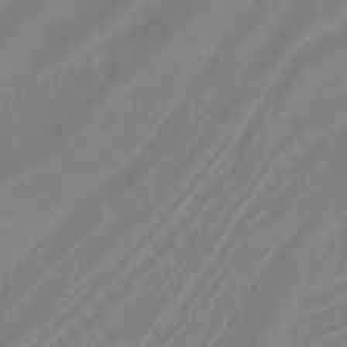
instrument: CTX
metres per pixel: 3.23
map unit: HNhu
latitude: -40.8786
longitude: 100.5573
